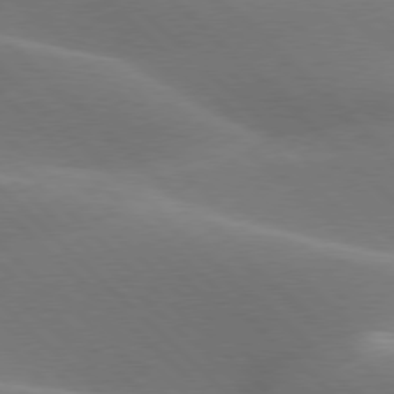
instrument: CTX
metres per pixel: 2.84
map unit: lApd
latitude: 77.3670
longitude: -51.7638
